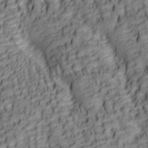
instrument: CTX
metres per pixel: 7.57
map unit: lAa
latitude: 5.8772
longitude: -116.2900
